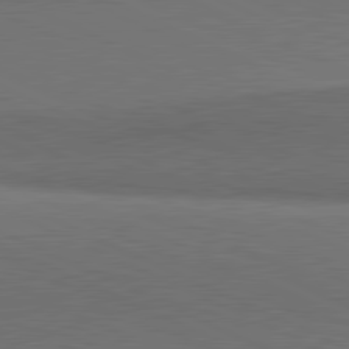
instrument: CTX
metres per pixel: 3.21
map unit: lApd
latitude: 81.4426
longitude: 153.4454
